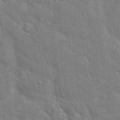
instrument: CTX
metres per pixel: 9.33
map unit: Hto
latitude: 18.8947
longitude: -52.0444
